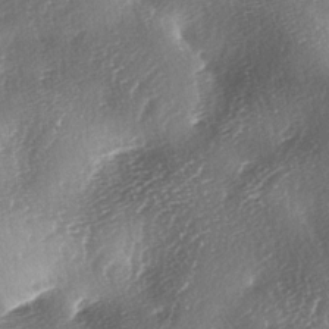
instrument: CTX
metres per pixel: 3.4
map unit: lAa
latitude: -4.1039
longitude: -125.4804
